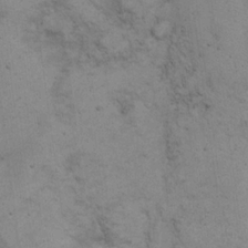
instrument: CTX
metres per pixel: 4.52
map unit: eHh
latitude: 21.6883
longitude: -60.6868
